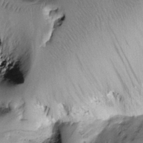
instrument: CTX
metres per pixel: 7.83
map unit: Htu
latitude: -0.1984
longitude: 173.2943
